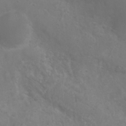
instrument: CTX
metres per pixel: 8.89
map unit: Nhu
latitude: 6.3845
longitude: -19.3481
